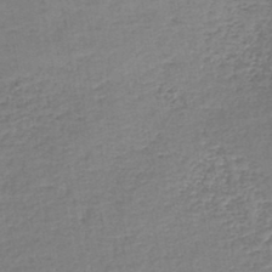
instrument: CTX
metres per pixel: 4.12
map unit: lHb
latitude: -44.2740
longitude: 59.2942
